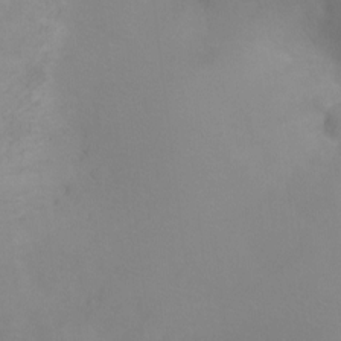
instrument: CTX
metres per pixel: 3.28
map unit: Ht
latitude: -4.7652
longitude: -27.9150
